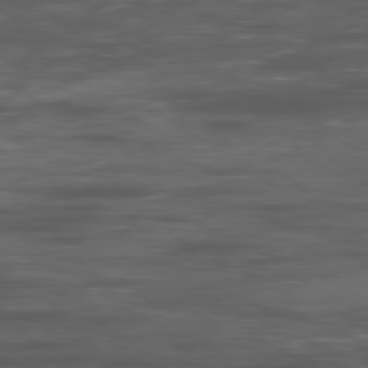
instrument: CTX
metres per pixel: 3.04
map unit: Ap
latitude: -80.0850
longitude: -72.9514
